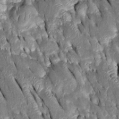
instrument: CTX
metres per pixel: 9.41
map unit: Htu
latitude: -0.9731
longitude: 149.0298
